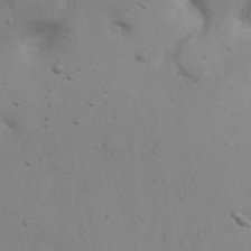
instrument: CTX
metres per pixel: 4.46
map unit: eHh
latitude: 22.8191
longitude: -69.4804
